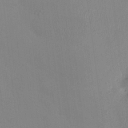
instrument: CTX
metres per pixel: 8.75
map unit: HNhu
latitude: 6.9514
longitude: 13.4455
